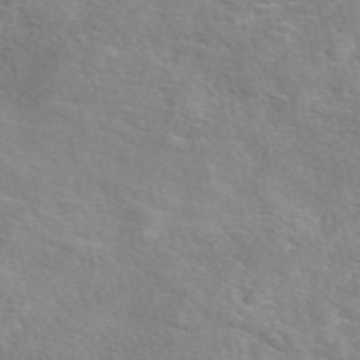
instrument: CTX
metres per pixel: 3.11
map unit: eAb
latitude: 49.1025
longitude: 119.7478
